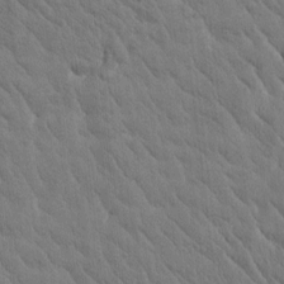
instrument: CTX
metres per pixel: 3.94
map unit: Htu
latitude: -1.0109
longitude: 175.1809
